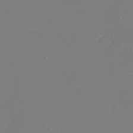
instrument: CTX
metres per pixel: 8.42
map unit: eHh
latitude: -2.4440
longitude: -75.4049
